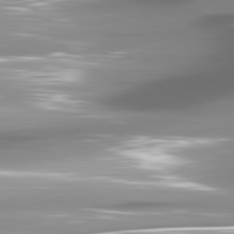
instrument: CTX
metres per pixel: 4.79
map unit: lApd
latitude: 81.7639
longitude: -146.2712
